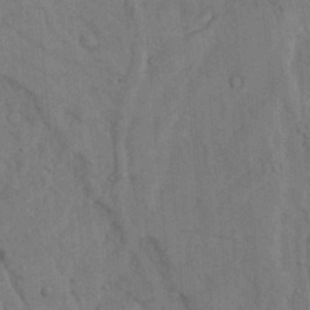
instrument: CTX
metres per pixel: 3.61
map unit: Ave
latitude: 23.6505
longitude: -134.1577
